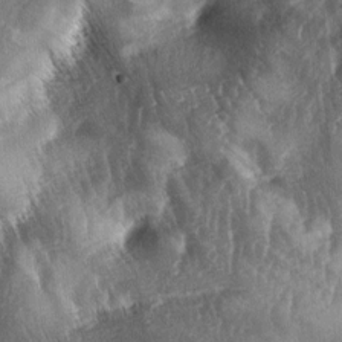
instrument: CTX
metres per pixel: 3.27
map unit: lAa
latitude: -5.5210
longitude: -127.0837
